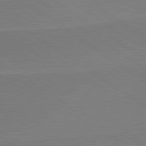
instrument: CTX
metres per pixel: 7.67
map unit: lApd
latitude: 79.6505
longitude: 178.8219
